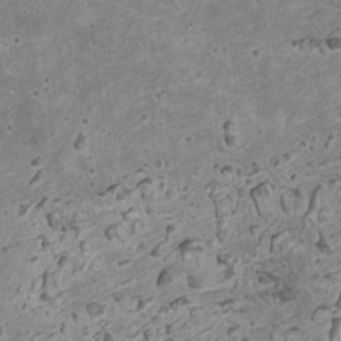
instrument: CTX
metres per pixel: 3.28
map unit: HNhu
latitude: -1.3321
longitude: 1.7289
